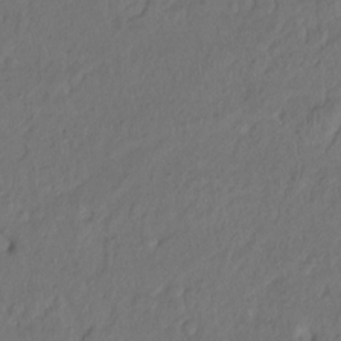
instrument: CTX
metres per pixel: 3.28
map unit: Hto
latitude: -7.9745
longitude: -46.8947
